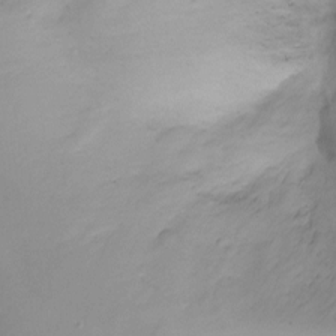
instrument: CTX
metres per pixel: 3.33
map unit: Ht
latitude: -8.2928
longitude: -35.9528
